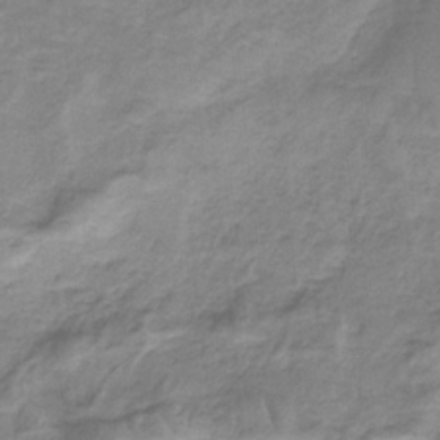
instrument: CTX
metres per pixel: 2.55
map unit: HNb
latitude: -33.3888
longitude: 58.7652
